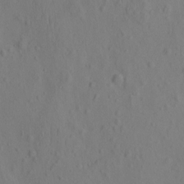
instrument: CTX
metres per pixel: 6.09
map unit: eHh
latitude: -1.9745
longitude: 18.8786
